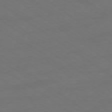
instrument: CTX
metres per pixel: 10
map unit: Ap
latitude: -79.5210
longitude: -53.5182
